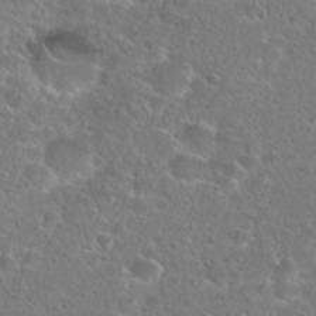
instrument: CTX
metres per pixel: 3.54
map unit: Hto
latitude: 25.0836
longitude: -49.3293
